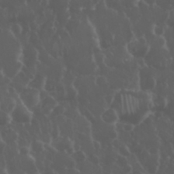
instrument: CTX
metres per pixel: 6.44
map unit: eHh
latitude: 33.9150
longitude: -59.6127
